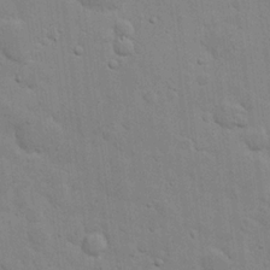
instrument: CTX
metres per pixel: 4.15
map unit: eHh
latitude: 21.2915
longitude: -62.6302
